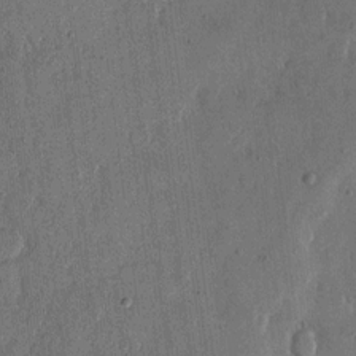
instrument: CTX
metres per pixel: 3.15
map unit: eHh
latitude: 13.5371
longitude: -68.4412
